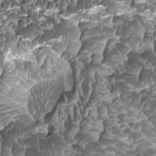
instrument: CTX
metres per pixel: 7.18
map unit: HNhu
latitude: -0.2929
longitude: 1.1809
